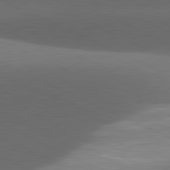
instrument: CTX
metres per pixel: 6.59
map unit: lApd
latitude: 81.5938
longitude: 134.2362
